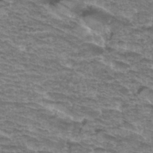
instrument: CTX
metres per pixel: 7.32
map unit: Hto
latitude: 35.0836
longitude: -43.3860
